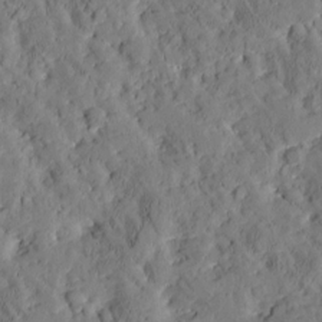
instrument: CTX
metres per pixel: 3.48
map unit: Htu
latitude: -2.9919
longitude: 174.6329
